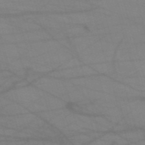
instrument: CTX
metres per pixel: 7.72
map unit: HNb
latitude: -53.5588
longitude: -49.8394
